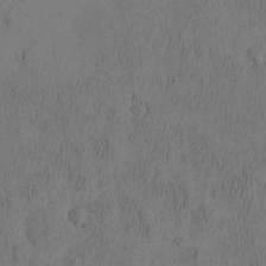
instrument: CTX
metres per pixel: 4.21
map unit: eHh
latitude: -2.6707
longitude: 17.3132
